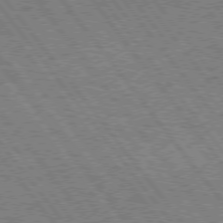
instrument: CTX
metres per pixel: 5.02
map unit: Hpe
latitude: 75.4804
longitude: -149.4426
